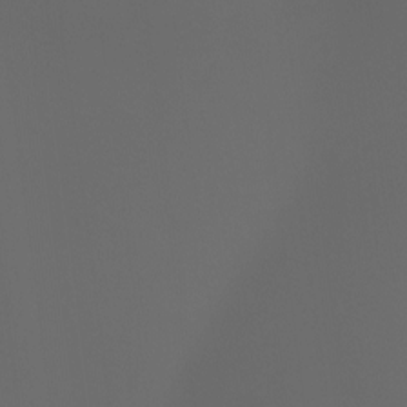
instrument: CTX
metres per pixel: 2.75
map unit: Nhu
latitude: -8.5952
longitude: -79.1970
